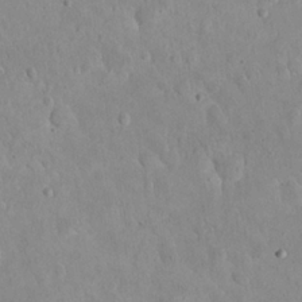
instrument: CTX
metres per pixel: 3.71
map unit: eHh
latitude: 24.8002
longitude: -66.8191
